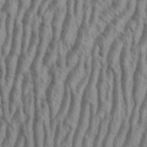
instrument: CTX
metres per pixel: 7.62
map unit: Aa
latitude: 34.2522
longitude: -138.2900
